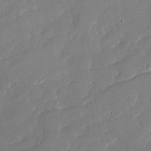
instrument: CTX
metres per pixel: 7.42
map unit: Nhu
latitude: -29.3321
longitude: -72.8758
